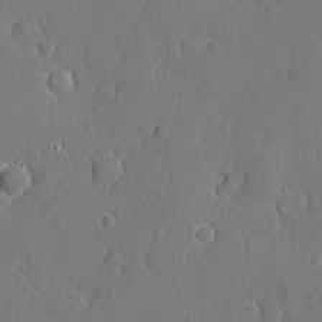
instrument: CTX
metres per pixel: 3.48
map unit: eHh
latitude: 5.5938
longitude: -75.1592
